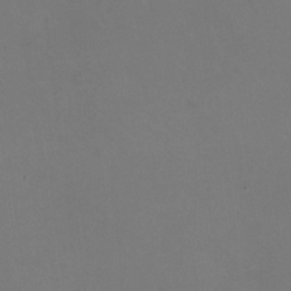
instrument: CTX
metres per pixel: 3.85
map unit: HNhu
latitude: -2.1605
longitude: -2.8947
